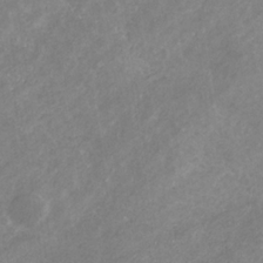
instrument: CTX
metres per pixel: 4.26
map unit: eHb
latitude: -31.6533
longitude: 70.5952
